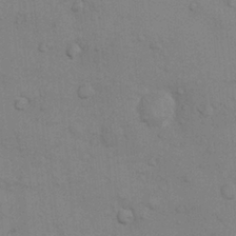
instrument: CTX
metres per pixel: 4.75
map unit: Nhu
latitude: 6.2900
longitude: -24.0444
